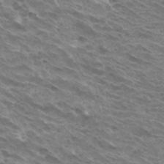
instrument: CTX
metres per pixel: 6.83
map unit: Hto
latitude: 32.4790
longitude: -40.5545
